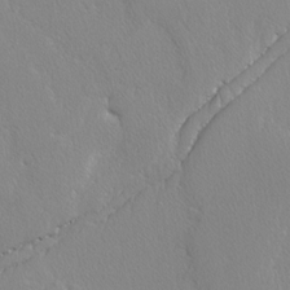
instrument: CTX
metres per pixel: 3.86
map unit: lAvf
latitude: -4.1416
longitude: -108.6490
